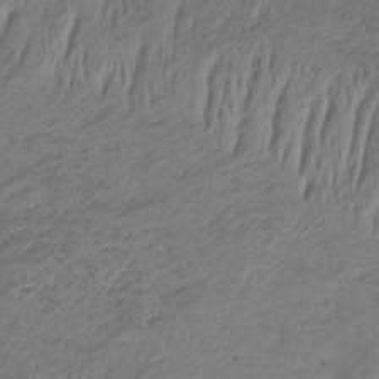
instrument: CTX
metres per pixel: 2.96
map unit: HNb
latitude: -32.5763
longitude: 62.7463
